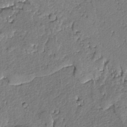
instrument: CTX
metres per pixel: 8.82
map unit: lAvf
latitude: -5.3509
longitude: -113.4615
